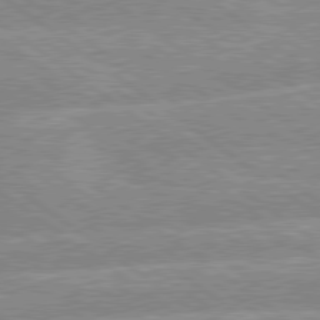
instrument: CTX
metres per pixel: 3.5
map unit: lApd
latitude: 79.2348
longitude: -156.9513
